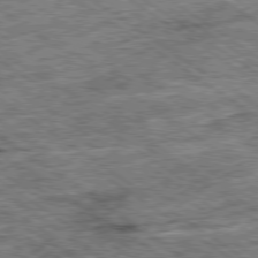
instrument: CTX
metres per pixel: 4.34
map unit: Ap
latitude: -79.8044
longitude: -75.9339
